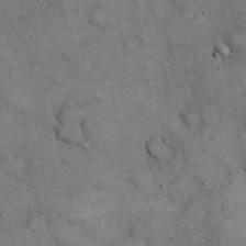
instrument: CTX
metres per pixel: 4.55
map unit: eHh
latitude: 20.4034
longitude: -60.5923
